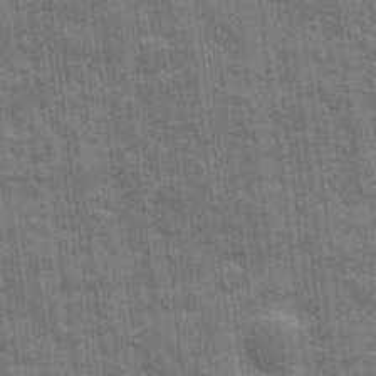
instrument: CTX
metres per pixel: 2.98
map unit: eHh
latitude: 7.9528
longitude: -74.6302
